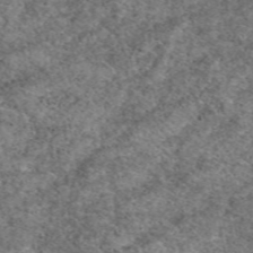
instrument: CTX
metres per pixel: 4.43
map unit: eAb
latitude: 49.8583
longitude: 110.0850
